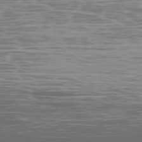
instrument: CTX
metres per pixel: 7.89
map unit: Ap
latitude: -79.1998
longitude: -74.6491
